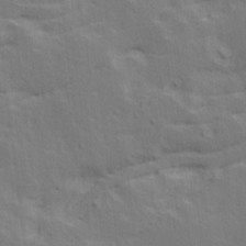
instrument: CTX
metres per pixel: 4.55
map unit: Ave
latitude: 16.4979
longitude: -138.6679
